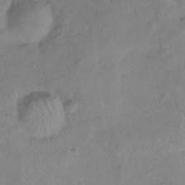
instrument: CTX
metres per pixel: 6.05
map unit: Ht
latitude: -9.3698
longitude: -22.5924
